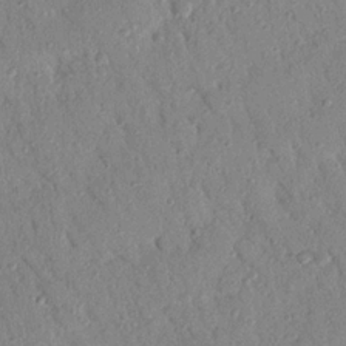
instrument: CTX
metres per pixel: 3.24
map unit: Nhu
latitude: 22.1767
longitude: -76.6301
